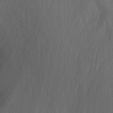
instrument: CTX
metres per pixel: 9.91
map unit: Nhu
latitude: -13.9178
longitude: -64.4790
